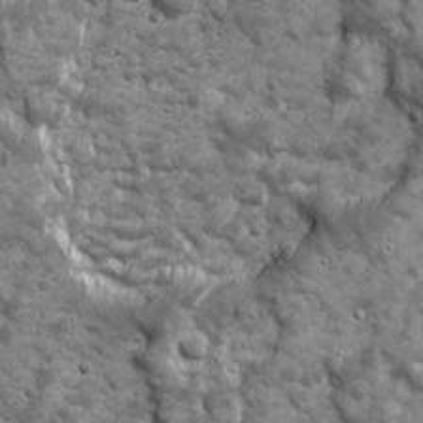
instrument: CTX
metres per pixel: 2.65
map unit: Ave
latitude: 16.8380
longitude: -133.5182
